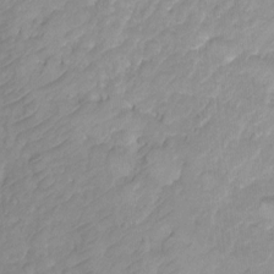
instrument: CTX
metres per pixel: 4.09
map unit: Ht
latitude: 2.5168
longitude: -34.9702
